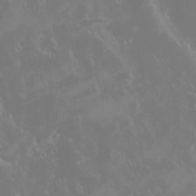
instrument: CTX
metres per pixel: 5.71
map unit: eHh
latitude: -1.9745
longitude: 20.0850
